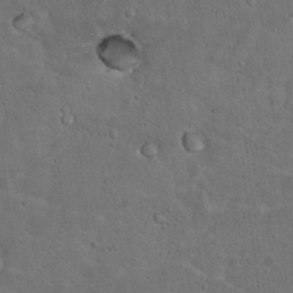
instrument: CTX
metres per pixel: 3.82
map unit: Hto
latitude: 15.7261
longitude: -37.7639
